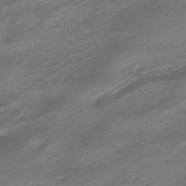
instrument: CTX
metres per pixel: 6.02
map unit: ANa
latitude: -39.5210
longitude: 96.4440
